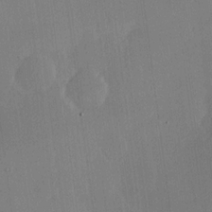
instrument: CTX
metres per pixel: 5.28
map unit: Hve
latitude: 18.0633
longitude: 149.3888
